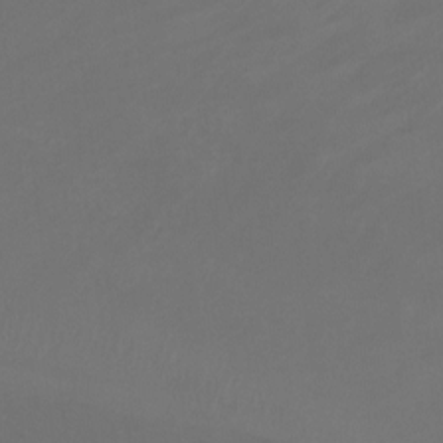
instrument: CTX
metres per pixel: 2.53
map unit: Ht
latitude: 0.9513
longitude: -20.7247
